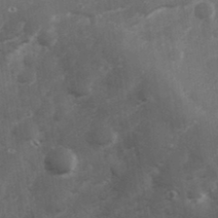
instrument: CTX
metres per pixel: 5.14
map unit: Hve
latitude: 33.0836
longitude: 150.9920
